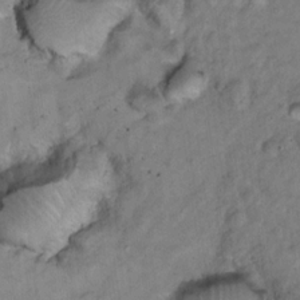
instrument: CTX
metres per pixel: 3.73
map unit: Hto
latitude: 15.2726
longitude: -30.2901
